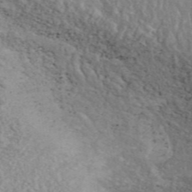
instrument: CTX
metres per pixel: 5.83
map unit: ANa
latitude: 46.4223
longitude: 27.4265
